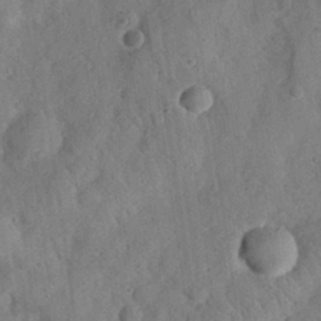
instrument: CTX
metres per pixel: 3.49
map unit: eHh
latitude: 27.8583
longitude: -75.9906
